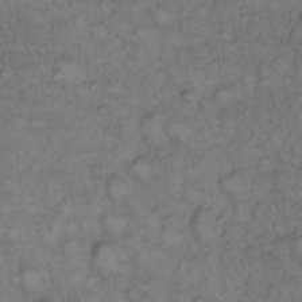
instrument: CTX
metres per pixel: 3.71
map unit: Hto
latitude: 12.1389
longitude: -57.4426
